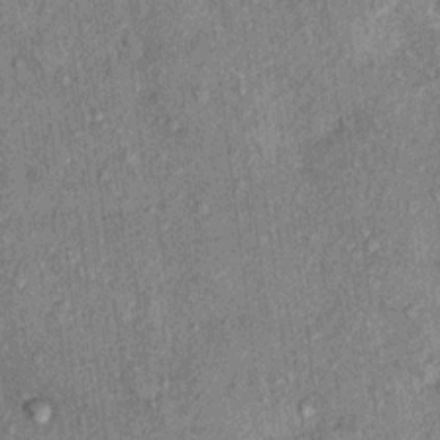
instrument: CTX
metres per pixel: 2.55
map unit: Hto
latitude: 10.7813
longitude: -37.7072
